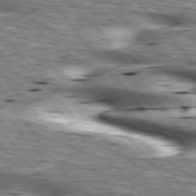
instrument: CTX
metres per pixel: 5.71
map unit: lApd
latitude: 76.1955
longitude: -60.1578
